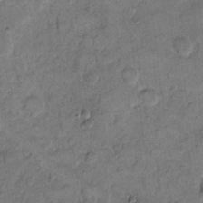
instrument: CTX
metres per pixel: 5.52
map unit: eHh
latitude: 12.2334
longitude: -65.1403
